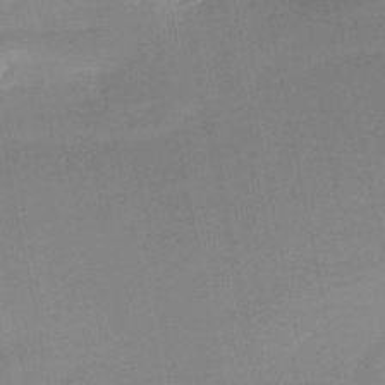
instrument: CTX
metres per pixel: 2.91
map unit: HNb
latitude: -49.8423
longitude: -42.4034
